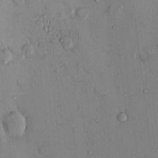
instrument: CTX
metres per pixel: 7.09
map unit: eHh
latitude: 0.2144
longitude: 16.5385
